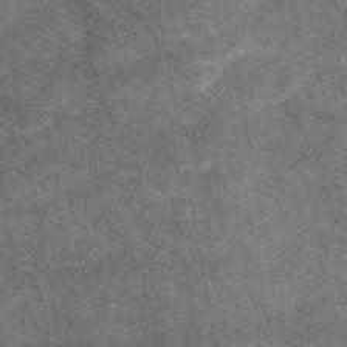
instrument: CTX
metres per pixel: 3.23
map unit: eAb
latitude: 48.2711
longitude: 122.4062
